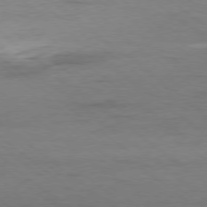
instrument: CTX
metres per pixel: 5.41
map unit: Ap
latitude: -78.5007
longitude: -92.6112
